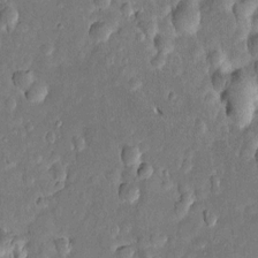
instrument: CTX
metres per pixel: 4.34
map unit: Htu
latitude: -0.3496
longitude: 148.0283
